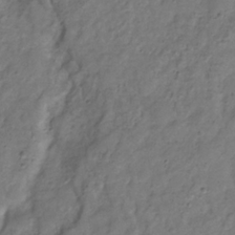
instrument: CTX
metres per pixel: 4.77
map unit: Hve
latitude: -33.7667
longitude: 90.8597
